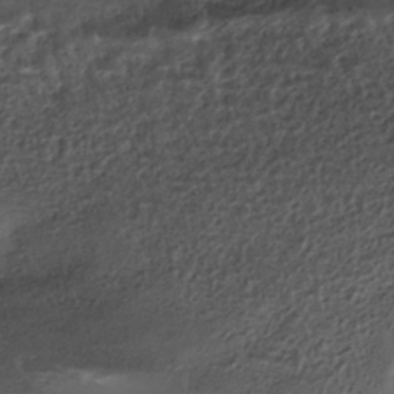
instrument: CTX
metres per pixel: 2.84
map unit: HNhu
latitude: -40.0661
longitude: 97.6533
